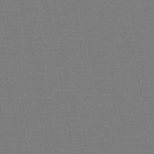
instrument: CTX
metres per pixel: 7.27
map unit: HNb
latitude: -46.9164
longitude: -43.0459
